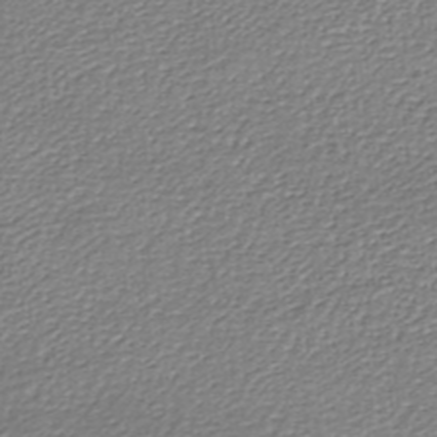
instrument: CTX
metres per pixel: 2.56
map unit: lHb
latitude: -35.1620
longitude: 60.4629
